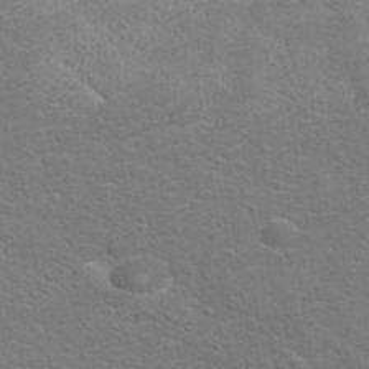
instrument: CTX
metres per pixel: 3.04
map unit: ANa
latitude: 36.4223
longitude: 13.2565
